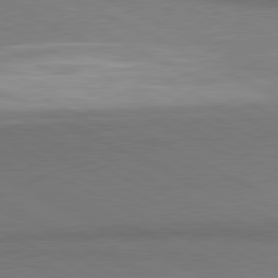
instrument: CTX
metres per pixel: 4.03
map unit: lApd
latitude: 81.0080
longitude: 162.5385
